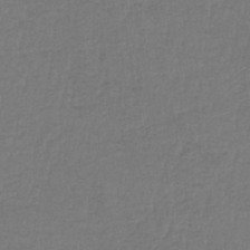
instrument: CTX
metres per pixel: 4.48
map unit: lHb
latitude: -42.7274
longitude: 64.4818
